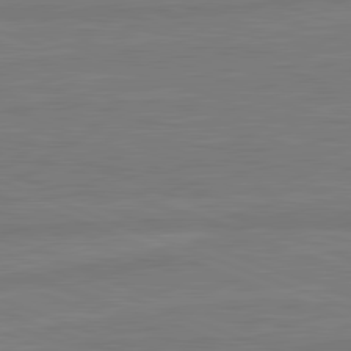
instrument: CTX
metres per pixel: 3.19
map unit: lApd
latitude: 81.8772
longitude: -175.8961
